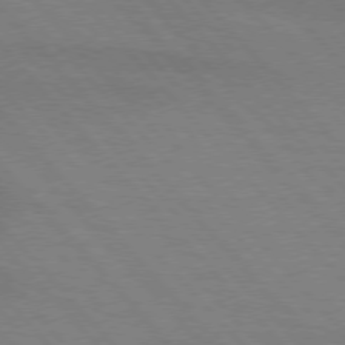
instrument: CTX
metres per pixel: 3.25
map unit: lApd
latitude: 75.4993
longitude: -81.4426
